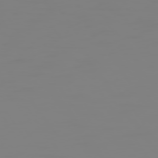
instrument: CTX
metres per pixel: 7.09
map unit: Hpe
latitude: 74.4034
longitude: -126.4601
